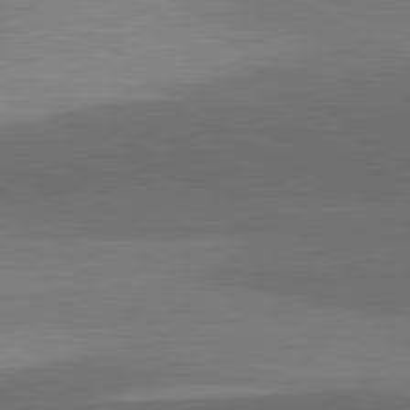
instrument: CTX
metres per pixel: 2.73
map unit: lApd
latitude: 81.6694
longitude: 139.9745
